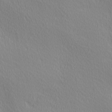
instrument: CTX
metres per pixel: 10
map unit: Ave
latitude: 3.3481
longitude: -115.1025
